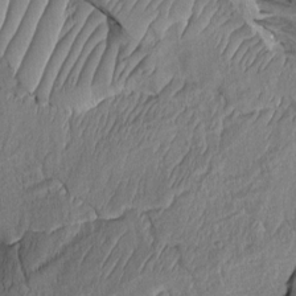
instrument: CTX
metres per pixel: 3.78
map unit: Aa
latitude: 8.5357
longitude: -131.3482
